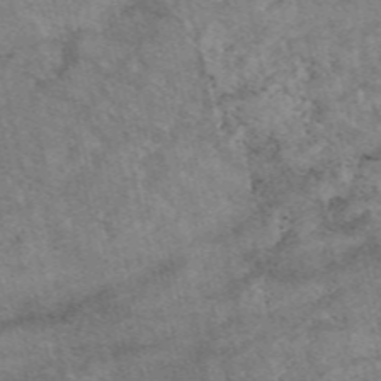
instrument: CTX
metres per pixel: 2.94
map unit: eAb
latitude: 48.8191
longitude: 121.9367
